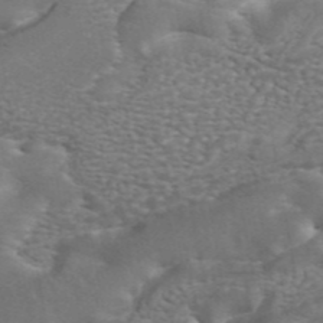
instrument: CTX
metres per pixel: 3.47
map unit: ANa
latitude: 44.7624
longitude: 27.0108
